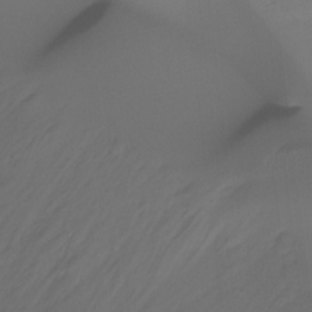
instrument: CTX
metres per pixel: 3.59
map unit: Ht
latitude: -14.8786
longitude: -57.0458
